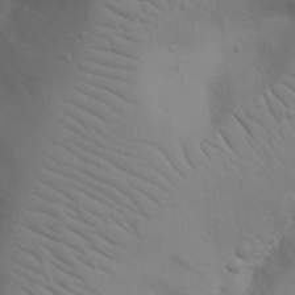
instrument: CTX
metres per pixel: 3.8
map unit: Nhu
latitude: 22.8002
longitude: -74.0633
